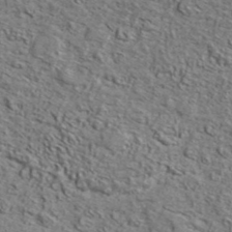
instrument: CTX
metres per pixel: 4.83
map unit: lHvf
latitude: 42.4601
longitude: -88.9514
